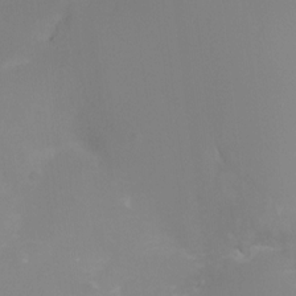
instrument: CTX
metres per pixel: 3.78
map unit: Nhu
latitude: -17.9367
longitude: -46.5924
